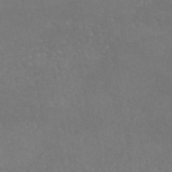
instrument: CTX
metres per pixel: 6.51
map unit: eAb
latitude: 46.4034
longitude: 117.1431
